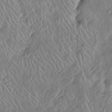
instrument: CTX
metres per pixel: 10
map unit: Htu
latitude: -6.7841
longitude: 153.2753
